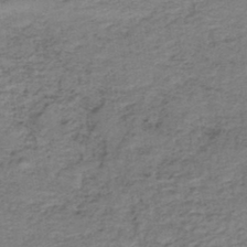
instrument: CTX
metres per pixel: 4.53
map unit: lHb
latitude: -41.7855
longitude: 53.2187
